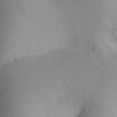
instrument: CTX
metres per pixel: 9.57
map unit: Aa
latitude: 27.1025
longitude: -146.1956
